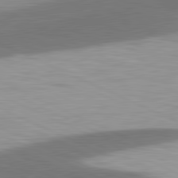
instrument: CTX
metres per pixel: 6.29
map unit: lApd
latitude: 81.6694
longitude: 175.5021
